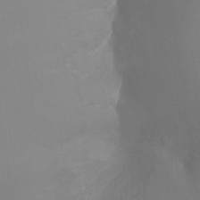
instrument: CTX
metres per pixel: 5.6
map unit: Ht
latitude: -16.7275
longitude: -42.1389
